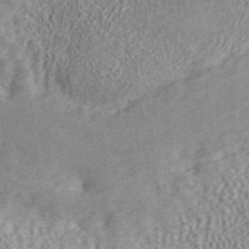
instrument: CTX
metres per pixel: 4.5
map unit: ANa
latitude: 41.5182
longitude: 17.9367
